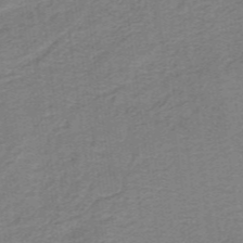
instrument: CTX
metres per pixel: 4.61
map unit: lHb
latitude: -40.7652
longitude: 54.3684
